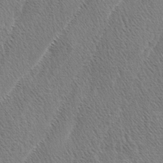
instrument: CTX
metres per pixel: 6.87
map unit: lAa
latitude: -4.3117
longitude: -130.1956
